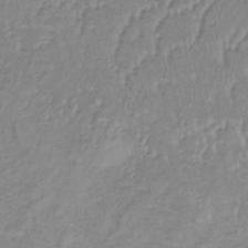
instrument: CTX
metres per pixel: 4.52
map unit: lHb
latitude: -36.2928
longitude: 72.7085
